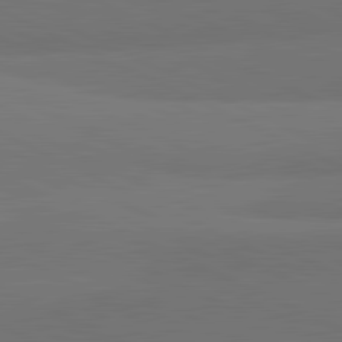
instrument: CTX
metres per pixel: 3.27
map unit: lApd
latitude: 82.0822
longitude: 158.3306
